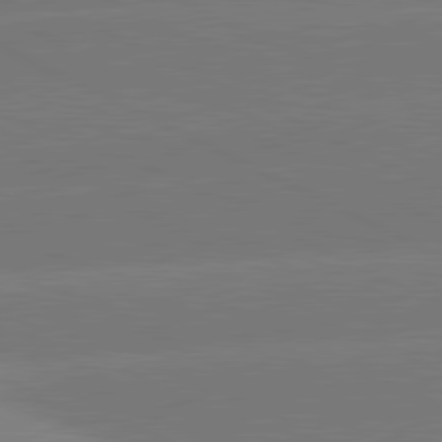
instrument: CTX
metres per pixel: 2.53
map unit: lApd
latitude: 81.3293
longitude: -153.9150
